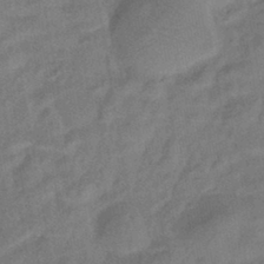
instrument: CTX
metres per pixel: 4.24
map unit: eHb
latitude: -42.8408
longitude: 83.9556
